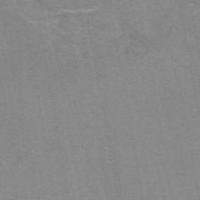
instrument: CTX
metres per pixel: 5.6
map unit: eAb
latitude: 49.9528
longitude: 105.5966
